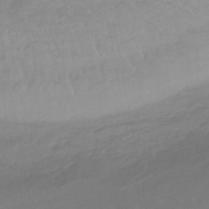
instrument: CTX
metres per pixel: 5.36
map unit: eHb
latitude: -46.7841
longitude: 89.0486
